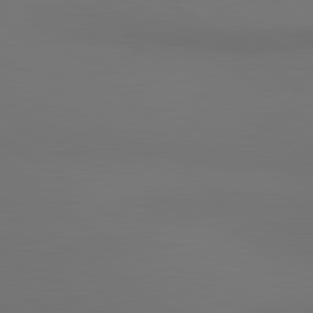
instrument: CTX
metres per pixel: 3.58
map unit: lApd
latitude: 81.2159
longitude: 153.3887
